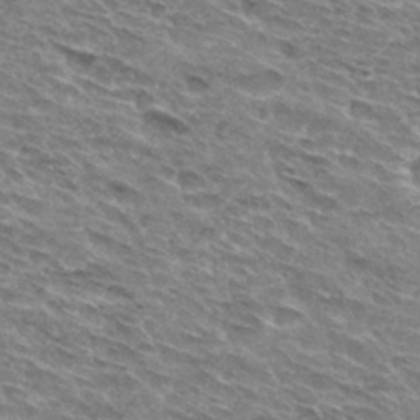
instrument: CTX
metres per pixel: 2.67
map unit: Hto
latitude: 31.6694
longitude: -44.9325
